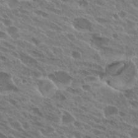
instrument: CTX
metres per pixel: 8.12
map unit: Hto
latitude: 25.5749
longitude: -40.5167
